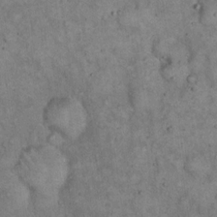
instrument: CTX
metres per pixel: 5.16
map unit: eHh
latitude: 16.8380
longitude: -62.0444
